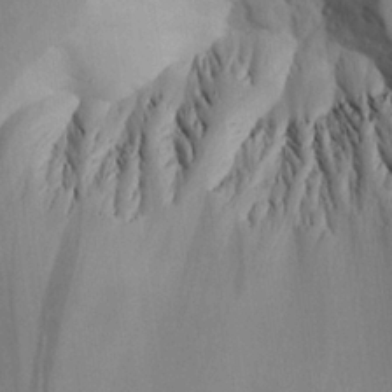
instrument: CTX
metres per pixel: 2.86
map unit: Aa
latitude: 25.5749
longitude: -128.9702
